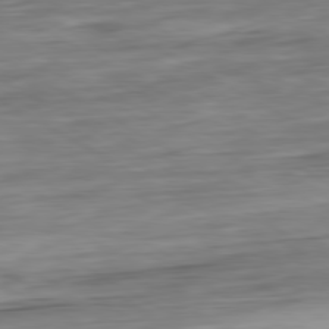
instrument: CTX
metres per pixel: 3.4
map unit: Ap
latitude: -80.9353
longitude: -67.9528
